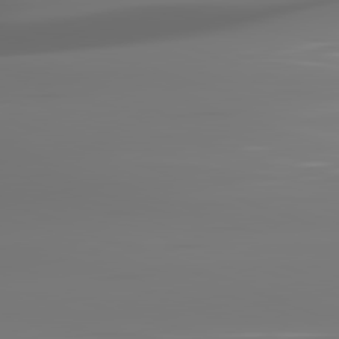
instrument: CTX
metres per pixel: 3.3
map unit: lApd
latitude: 82.1766
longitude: -145.5182
